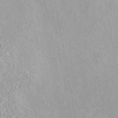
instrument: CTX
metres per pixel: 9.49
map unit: eAb
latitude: 44.0633
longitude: 115.1998
